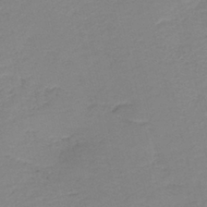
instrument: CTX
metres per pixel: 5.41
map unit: HNb
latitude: -41.2943
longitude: 50.1795
